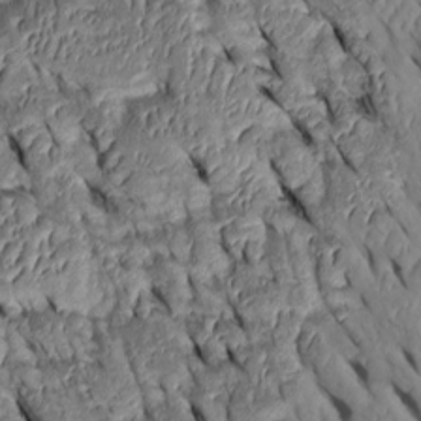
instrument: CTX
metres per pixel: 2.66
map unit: Htu
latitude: 0.9136
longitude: 148.4629
